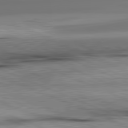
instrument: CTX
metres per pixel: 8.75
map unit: lApd
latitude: 82.0444
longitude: -167.2159
